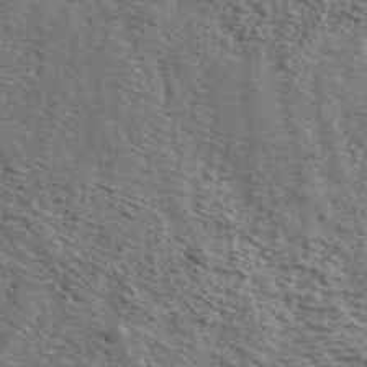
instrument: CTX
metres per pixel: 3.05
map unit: ANa
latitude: 40.9513
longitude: -86.7246
